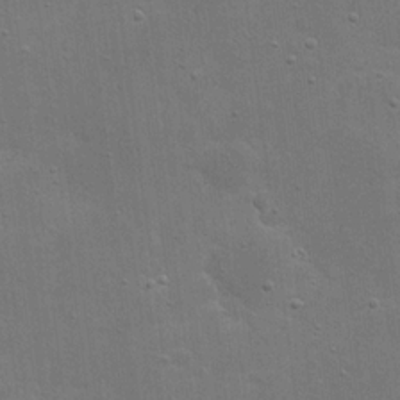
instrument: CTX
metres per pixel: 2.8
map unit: eHh
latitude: 20.4979
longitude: -63.9339
